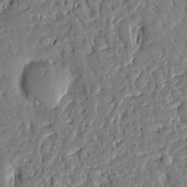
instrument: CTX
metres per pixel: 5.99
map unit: Aa
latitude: 14.3657
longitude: -139.8961
